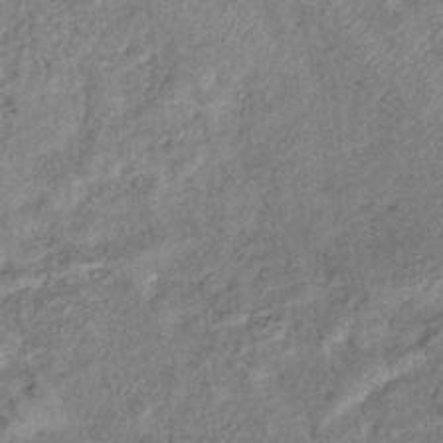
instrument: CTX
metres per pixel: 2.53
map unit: eHb
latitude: -39.4644
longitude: 77.6344
